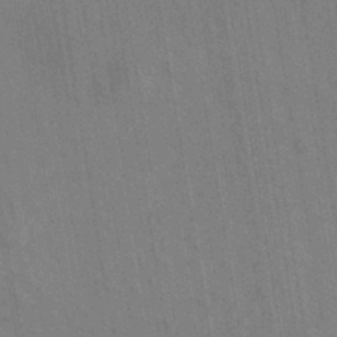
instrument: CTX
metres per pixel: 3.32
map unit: eHh
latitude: -39.4644
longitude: -26.5924
